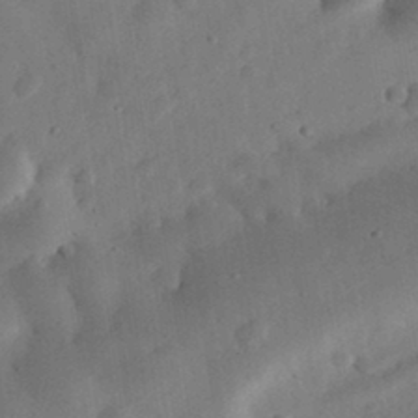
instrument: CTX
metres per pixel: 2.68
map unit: eHh
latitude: 32.1767
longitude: -75.7639
